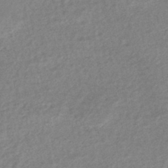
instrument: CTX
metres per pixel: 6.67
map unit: HNhu
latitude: -47.6344
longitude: 103.5399
